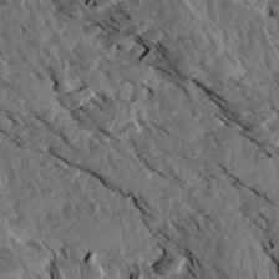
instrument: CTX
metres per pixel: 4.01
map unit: Aa
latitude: 13.8583
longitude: -140.5356
